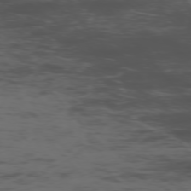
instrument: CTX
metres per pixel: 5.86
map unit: Ap
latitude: -76.5007
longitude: -83.2537
